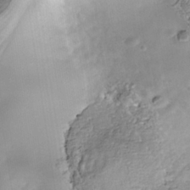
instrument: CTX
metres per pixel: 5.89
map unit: Nhe
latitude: -39.5399
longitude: -117.2537
